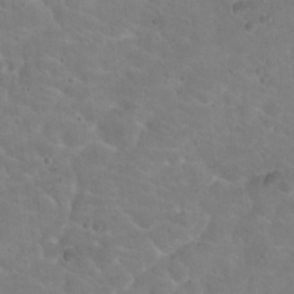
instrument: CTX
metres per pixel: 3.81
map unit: Nhu
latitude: 17.8394
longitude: -34.0444
